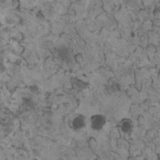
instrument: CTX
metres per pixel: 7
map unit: HNhu
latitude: 1.8961
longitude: 3.8044
